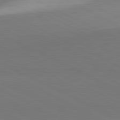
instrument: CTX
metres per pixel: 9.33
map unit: lApd
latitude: 81.7072
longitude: 151.8611
